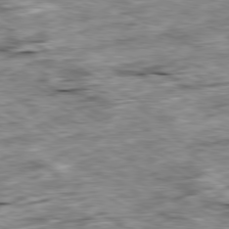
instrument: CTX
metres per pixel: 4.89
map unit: Ap
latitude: -80.5196
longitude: -90.2145
